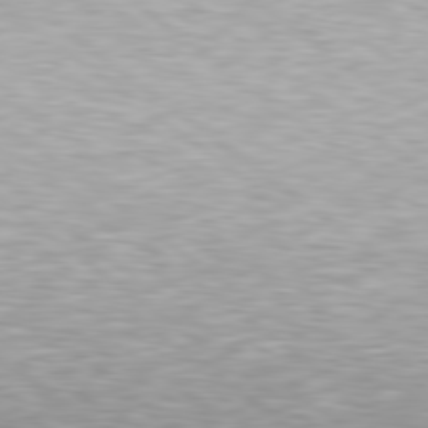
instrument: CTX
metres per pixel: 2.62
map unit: Hpe
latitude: 79.5371
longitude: -128.4601
